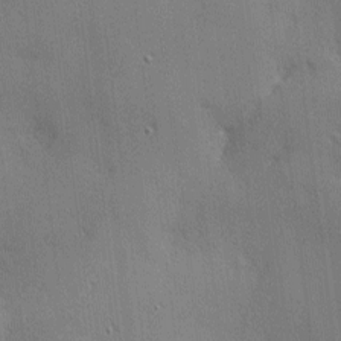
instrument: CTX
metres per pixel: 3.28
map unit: Nhu
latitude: 1.4993
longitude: -75.2159
